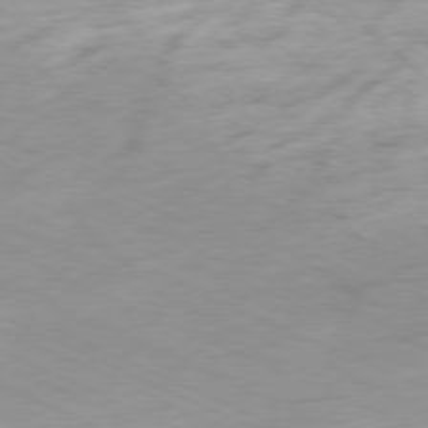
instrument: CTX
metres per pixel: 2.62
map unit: Ap
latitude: -78.4440
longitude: -72.1200
